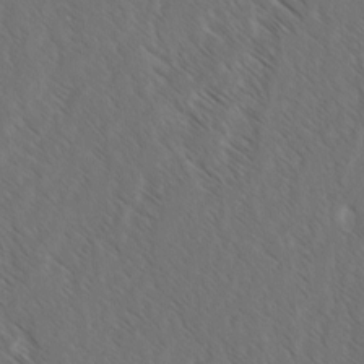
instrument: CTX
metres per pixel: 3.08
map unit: lAvf
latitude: -3.3698
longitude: -113.9528
